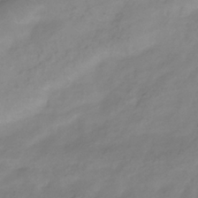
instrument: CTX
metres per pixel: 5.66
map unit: Hve
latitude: -35.4265
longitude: 88.9352
